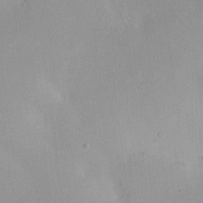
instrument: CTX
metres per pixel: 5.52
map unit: HNhu
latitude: 6.7057
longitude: 3.2564
